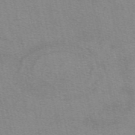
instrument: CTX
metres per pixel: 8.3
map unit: eAb
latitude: 51.1214
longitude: 108.2739
